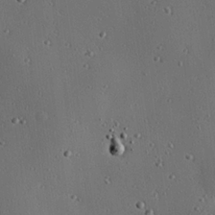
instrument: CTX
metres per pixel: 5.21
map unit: eHh
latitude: 23.2159
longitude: -91.4237
